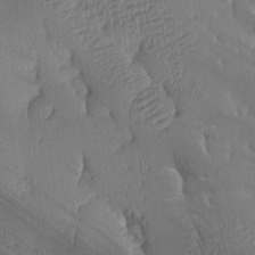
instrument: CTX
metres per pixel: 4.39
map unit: Hve
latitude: 2.9513
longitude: -121.1592
